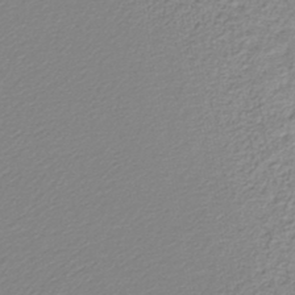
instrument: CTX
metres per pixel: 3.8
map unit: lHb
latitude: -42.6518
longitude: 72.6329
